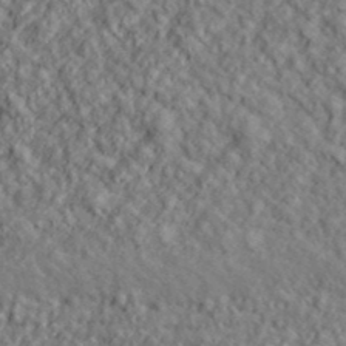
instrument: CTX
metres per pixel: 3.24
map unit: lHvf
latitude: 39.5182
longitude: -89.5749
